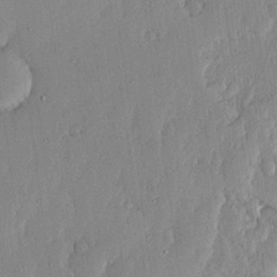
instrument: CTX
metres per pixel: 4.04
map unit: lHvf
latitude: 18.4034
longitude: -116.4034
